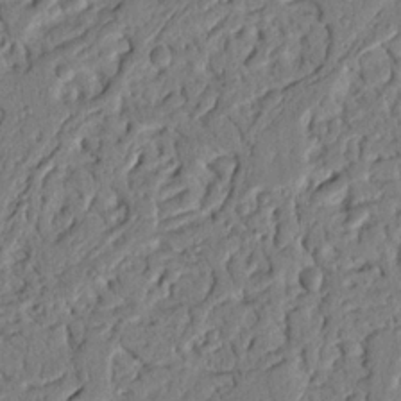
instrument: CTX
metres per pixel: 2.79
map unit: Nhu
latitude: 20.1767
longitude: -78.1767
